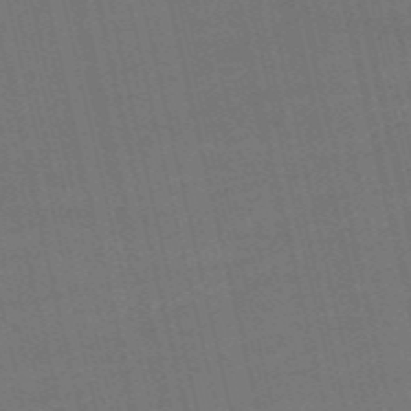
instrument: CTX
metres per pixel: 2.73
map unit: HNb
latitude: -55.2565
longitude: -41.1403
